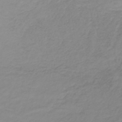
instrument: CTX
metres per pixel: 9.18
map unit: lHb
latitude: -36.9163
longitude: 61.8800
